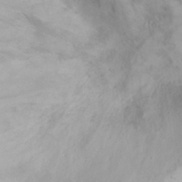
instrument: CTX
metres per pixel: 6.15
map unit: eHh
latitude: 25.2725
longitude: -64.5168
